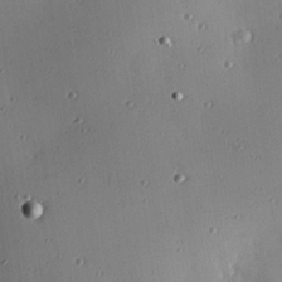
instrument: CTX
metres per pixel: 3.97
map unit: eHh
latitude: 25.4426
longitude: -89.9528
